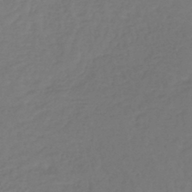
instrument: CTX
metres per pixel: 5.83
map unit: lHb
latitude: -43.1053
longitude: 74.4062
